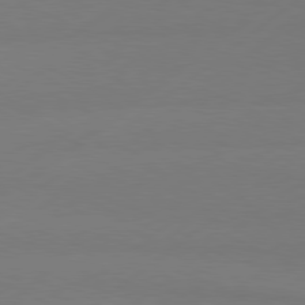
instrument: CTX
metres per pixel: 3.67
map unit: Hpe
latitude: 78.8569
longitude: -131.3671
